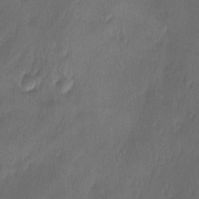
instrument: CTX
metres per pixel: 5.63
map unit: Ave
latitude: -11.2376
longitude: -121.6127
